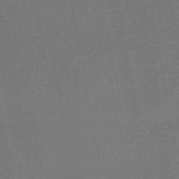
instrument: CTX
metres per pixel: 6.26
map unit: HNhu
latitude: -47.8989
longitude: 99.0486
